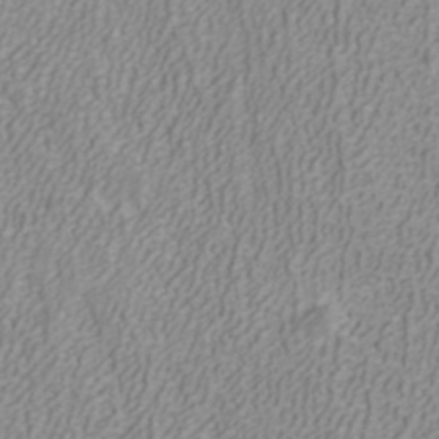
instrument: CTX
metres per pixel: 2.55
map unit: ANa
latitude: 40.3845
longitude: 21.8989
